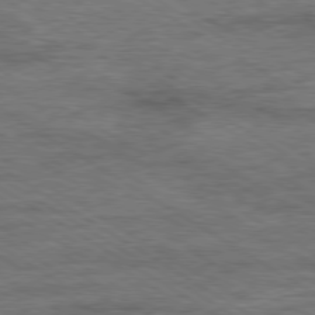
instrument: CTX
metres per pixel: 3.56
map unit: Ap
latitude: -80.1228
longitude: -78.1578
